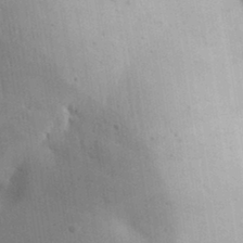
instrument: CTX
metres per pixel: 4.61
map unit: Aa
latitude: 30.6302
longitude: -145.3859
